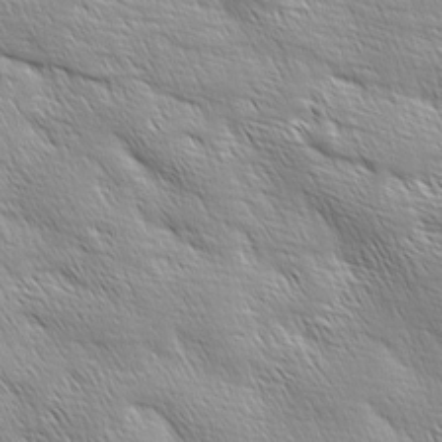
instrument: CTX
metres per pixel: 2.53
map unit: Ave
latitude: 2.0255
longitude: -114.0822
